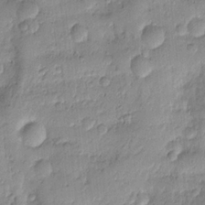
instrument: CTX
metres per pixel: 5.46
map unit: Htu
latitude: 3.2726
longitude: 152.1983
